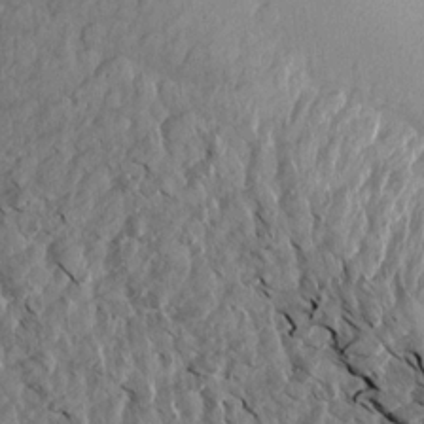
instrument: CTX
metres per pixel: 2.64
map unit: Aa
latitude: 14.6869
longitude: -143.8961
